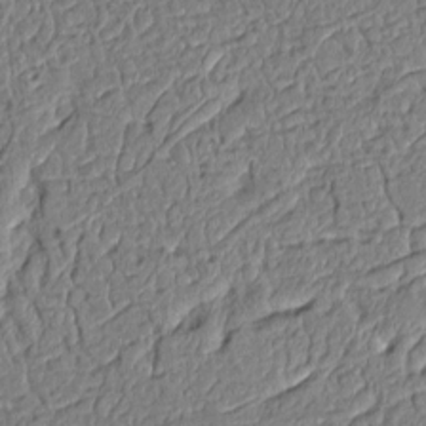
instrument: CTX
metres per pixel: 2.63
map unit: Aa
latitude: 9.2348
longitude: -131.4805
